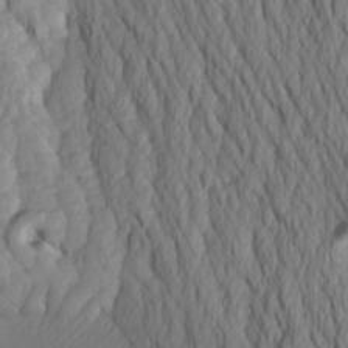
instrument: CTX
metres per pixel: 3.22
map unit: Htu
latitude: -4.6518
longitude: -72.1011
